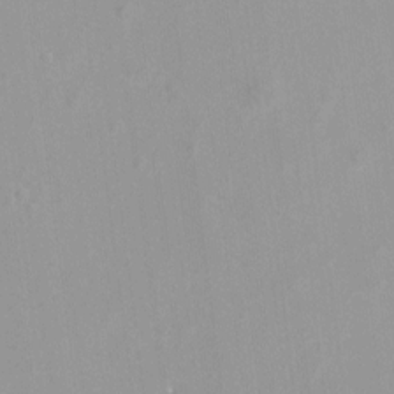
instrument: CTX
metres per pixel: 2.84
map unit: Hto
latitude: -8.3117
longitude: -41.9339
